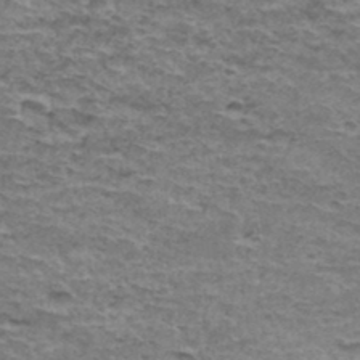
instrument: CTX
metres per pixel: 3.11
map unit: Hto
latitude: 36.8191
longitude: -42.9514
